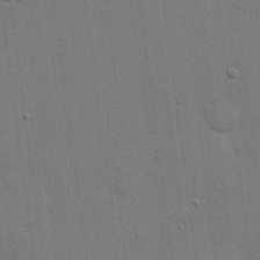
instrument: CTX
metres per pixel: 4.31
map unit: lHvf
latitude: 18.5923
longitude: -113.4426
